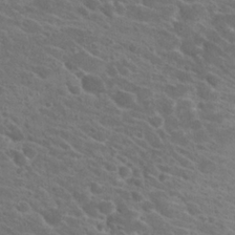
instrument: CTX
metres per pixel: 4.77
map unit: Hto
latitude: 23.8394
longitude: -39.1214
